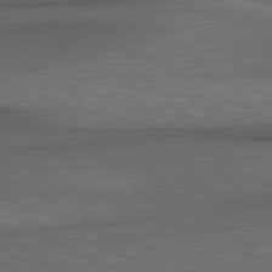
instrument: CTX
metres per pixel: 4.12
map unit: lApd
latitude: 78.6680
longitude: -177.5749
